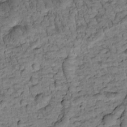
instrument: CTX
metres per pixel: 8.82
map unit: Htu
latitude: -3.1242
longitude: 173.1809
